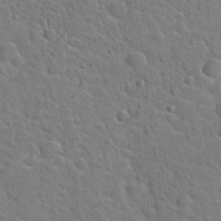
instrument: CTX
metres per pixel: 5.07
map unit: Hto
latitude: 21.1781
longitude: -49.5560
